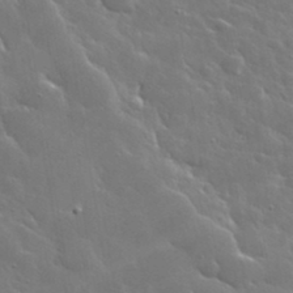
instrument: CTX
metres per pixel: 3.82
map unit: lHvf
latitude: 36.3279
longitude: -91.6505
